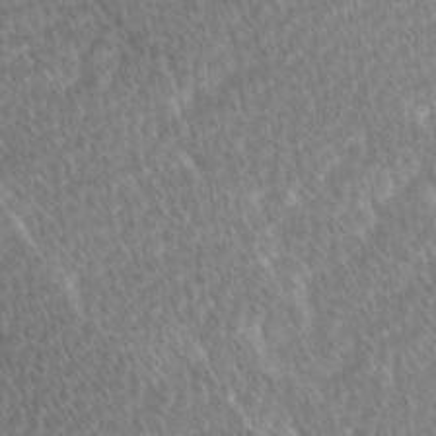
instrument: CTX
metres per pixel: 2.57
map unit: Ave
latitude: 8.9703
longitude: -106.3656
